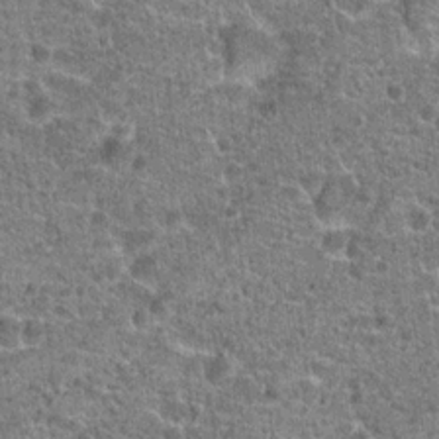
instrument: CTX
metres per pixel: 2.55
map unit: Hto
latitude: 19.8961
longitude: -42.2901
